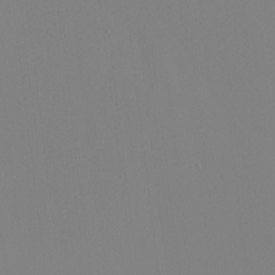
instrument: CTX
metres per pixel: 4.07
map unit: eHh
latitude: -4.4629
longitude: -83.1781
